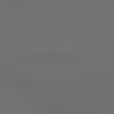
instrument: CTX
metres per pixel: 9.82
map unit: lApd
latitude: 79.4994
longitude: 176.7274
